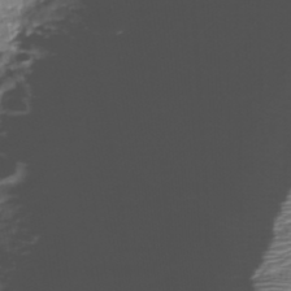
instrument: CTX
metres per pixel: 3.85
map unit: Nhe
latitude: -37.5210
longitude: -148.2523
